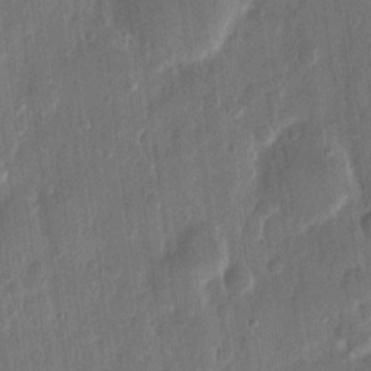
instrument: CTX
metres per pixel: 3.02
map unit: eHh
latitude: 11.9528
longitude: -70.5735
